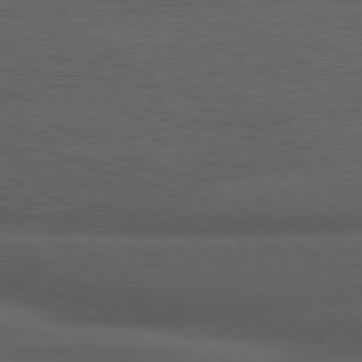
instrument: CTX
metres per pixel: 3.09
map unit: lApd
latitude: 79.7639
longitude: -129.0458
